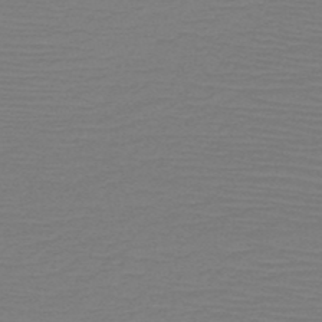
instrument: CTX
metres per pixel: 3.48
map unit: HNb
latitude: -49.4266
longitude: -42.8191
